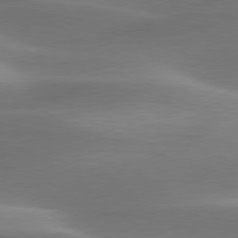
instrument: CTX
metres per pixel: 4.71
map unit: lApd
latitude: 79.6127
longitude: -91.2726
